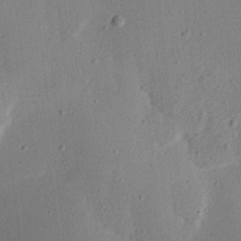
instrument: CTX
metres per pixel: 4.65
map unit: Aa
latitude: 12.9136
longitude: -140.2333
